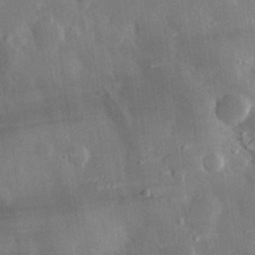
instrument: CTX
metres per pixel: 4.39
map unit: eHh
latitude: 29.8205
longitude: -79.3671
